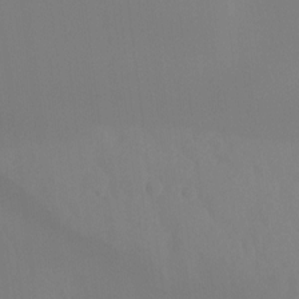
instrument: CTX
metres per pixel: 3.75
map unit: Hto
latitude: -8.3873
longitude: -47.9339
